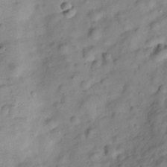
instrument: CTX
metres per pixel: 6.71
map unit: Hve
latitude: -29.1809
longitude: 93.1998
